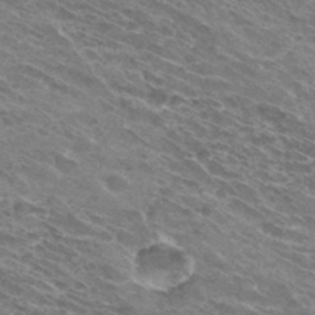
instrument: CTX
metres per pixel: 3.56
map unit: Hto
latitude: 32.5924
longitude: -42.5735
